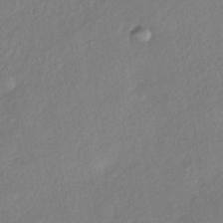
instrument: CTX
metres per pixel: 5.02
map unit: eHh
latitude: -41.6911
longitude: 118.9542
